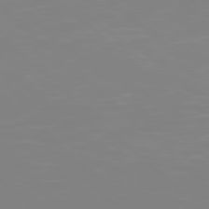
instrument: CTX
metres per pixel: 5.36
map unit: Hpe
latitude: 77.5371
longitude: -173.8016
